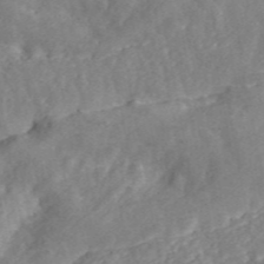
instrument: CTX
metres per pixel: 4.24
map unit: ANa
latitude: 45.5560
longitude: 24.9542
